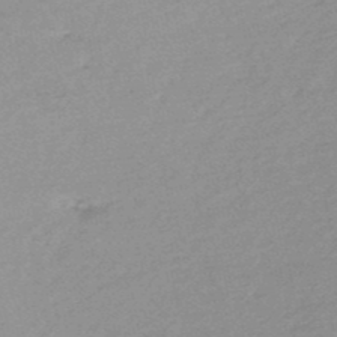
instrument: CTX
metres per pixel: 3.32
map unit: HNb
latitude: -48.0283
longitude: 57.7855
